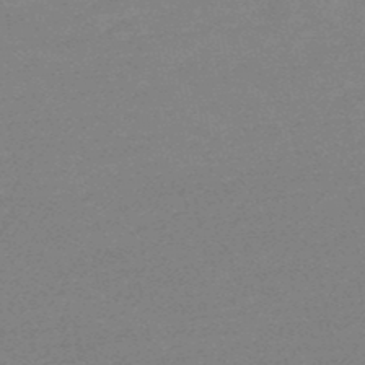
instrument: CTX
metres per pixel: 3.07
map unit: eHb
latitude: -48.2740
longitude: 88.0850
